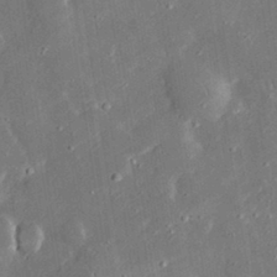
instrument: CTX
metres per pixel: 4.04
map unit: lHvf
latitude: 32.9325
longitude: -91.9150
